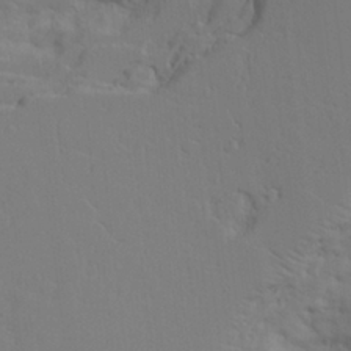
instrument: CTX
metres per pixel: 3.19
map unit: Aa
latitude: 21.5371
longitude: -124.4223
